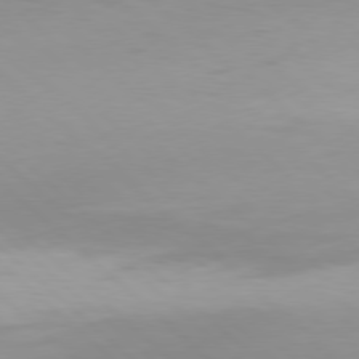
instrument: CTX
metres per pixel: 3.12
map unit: Hpe
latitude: 77.5182
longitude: -165.6316
